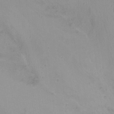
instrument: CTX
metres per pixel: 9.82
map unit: Hto
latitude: -11.2943
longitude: -37.7261
